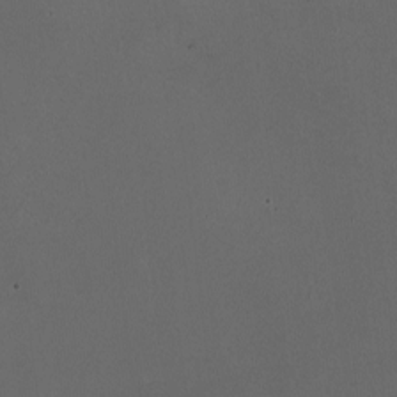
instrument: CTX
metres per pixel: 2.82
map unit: HNhu
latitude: 0.1011
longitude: -1.4993
